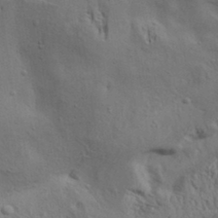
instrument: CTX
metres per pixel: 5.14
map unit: Aa
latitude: 32.3845
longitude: -135.8016
